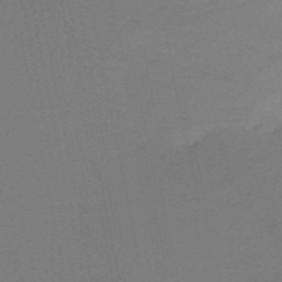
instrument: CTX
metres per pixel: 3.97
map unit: HNb
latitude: -54.7463
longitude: -48.8569
